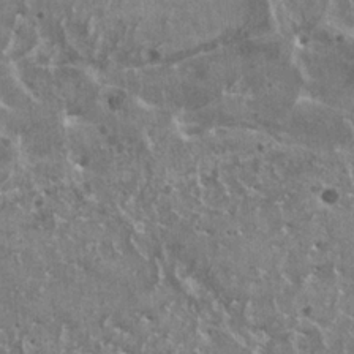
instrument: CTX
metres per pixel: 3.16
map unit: HNhu
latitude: 2.1955
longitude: 5.6344
